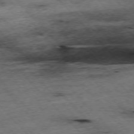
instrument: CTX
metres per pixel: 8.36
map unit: Hpe
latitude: -76.3306
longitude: -15.9151
